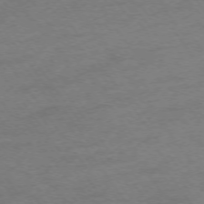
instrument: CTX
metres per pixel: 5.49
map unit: Ap
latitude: -75.2187
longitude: -73.6694
